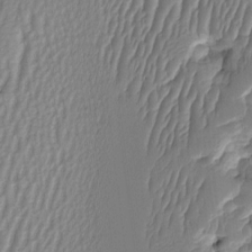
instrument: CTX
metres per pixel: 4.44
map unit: HNhu
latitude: -1.6911
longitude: 14.5007
